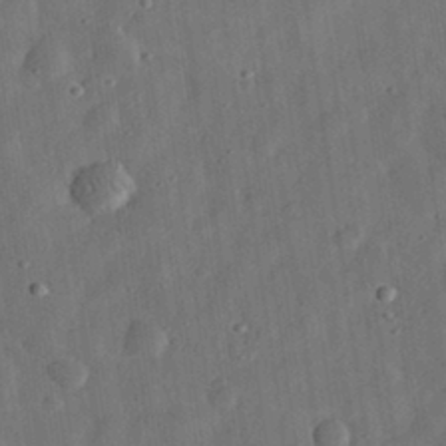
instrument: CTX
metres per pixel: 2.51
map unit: eHh
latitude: 31.2726
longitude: -74.9892
